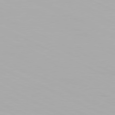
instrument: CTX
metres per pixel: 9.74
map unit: Hpe
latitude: -81.4644
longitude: 19.2376
